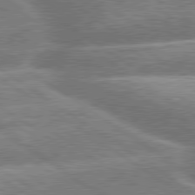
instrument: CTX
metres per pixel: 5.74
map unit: lApd
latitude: 79.7828
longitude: -159.4427
